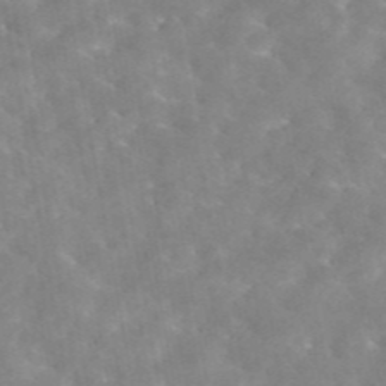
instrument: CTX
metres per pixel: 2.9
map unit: eAb
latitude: 45.2159
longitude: 126.0094
